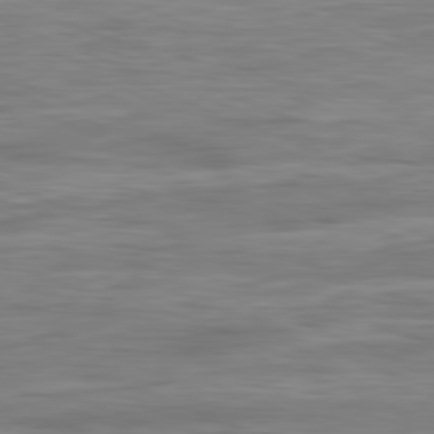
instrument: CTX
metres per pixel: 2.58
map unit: Ap
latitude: -82.1228
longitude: -73.8017
